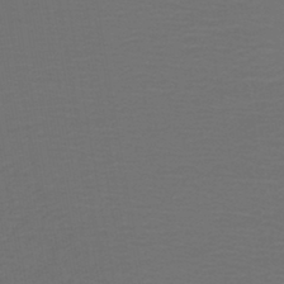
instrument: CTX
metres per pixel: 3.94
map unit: lHb
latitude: -43.8611
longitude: 53.0675
